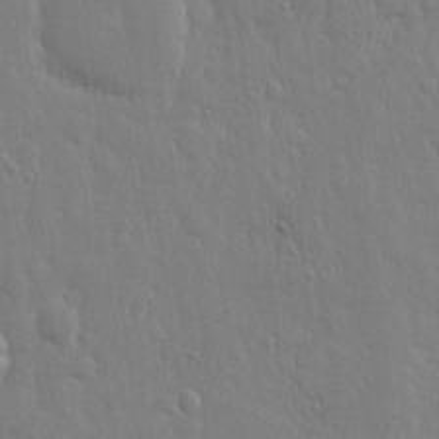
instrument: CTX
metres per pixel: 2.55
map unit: eHh
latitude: 12.6113
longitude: -70.2900
